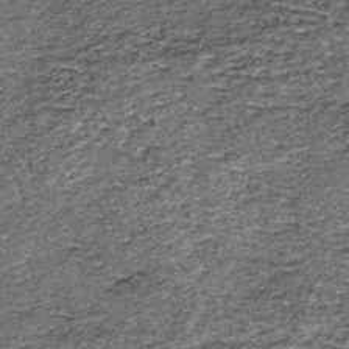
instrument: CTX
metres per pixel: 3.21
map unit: lHb
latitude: -39.8611
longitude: 65.3321
